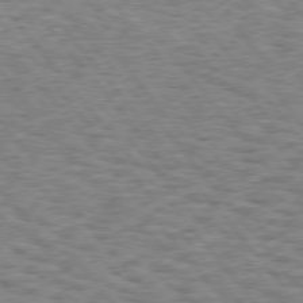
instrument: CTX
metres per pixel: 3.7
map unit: Hpe
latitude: 75.7828
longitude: -135.0080
